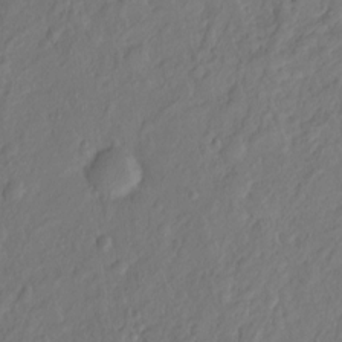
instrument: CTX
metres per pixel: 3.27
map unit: Hto
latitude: -7.7855
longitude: -40.0255
